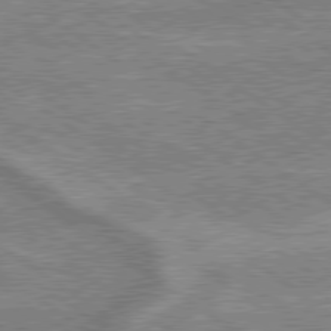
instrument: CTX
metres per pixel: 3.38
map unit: lApd
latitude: 79.2159
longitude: -169.8961
